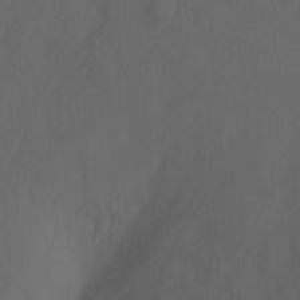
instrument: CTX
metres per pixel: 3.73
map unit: Htu
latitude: -7.4076
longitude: -71.4426
